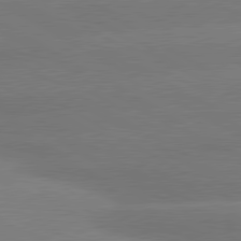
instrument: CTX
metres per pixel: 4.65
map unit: lApd
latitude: 80.6113
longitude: -149.4615
